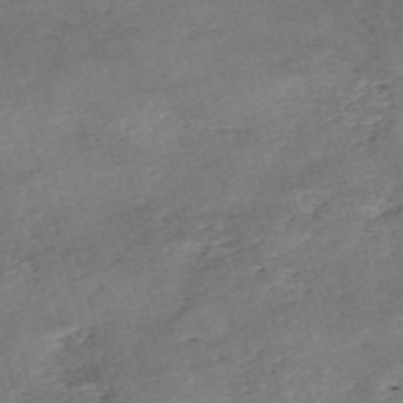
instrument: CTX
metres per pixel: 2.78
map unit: eHh
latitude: -55.0109
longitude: -90.7813
